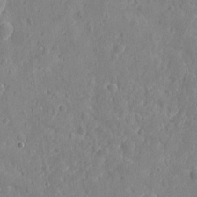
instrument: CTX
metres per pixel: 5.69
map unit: eHh
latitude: 7.4804
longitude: -74.8191
